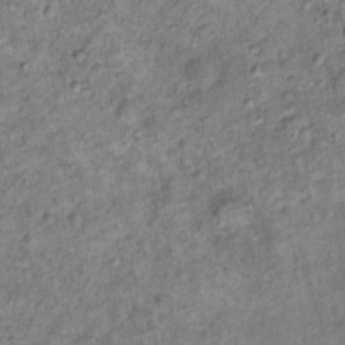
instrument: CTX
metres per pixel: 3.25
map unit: Ht
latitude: 13.4238
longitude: -40.7435
